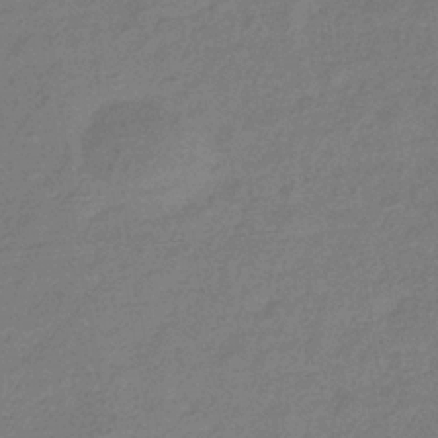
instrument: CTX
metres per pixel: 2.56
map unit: eHb
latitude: -33.5966
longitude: 75.0865
